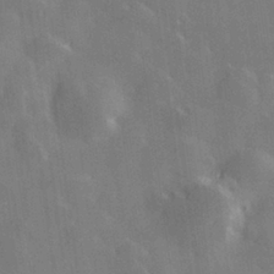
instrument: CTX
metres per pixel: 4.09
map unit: Hve
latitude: 28.4034
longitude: 145.8234
